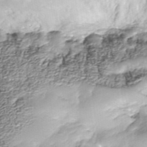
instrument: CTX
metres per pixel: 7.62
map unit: Nhe
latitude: -37.7288
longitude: -148.2523
